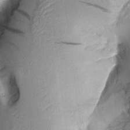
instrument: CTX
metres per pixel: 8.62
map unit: Aa
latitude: 15.2159
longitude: -146.5357
